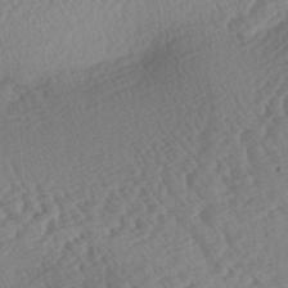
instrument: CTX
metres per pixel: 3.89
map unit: lAa
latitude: -3.2942
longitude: -127.4427
